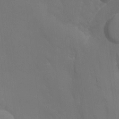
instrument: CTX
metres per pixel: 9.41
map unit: Nhu
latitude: -8.6896
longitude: -48.1011
